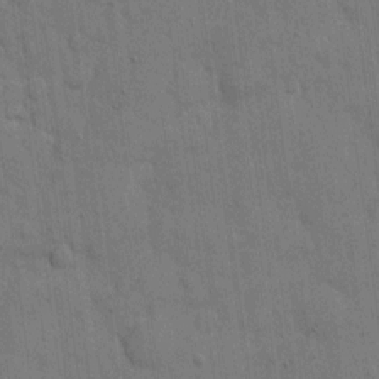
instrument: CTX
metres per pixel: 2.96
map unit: eHh
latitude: 9.0270
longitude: -67.9528
